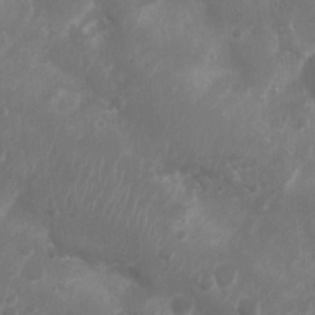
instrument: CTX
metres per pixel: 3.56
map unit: Nhu
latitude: 5.8583
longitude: -19.0647
